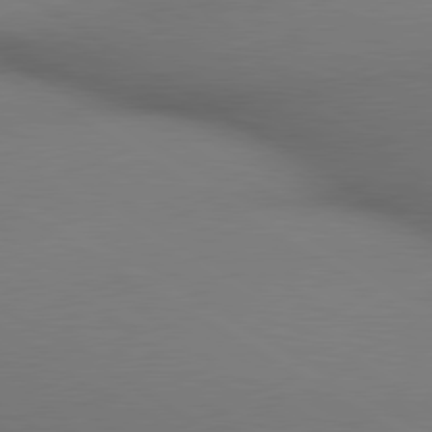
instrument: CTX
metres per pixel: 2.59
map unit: lApd
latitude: 80.3845
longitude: 134.2551
